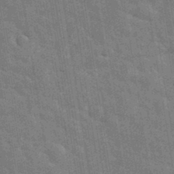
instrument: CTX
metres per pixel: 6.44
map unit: eHh
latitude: 36.7435
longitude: -65.9528
